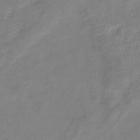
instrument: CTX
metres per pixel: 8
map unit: eHb
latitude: -37.9178
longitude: 76.4818
